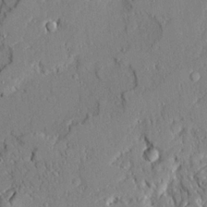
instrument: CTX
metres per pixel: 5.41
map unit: Ave
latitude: 21.6127
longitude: -128.2711
